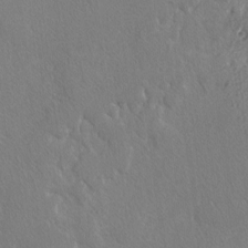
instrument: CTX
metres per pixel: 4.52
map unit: lAvf
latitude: -4.4251
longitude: -108.3845
